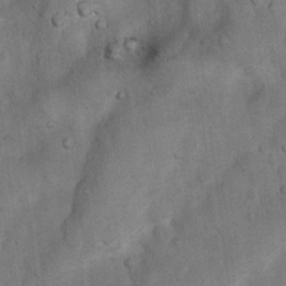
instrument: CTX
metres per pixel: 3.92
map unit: Nhu
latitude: 6.4601
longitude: -23.4426
